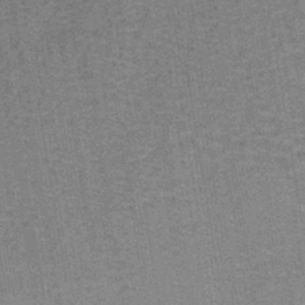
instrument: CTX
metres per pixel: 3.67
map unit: lHb
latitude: -41.4076
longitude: 57.2754
